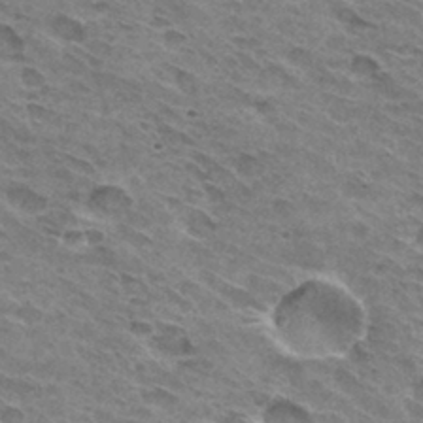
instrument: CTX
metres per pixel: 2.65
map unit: Hto
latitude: 31.5371
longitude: -45.1403
